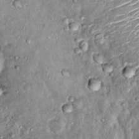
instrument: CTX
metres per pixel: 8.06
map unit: Hto
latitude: 14.7625
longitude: -35.3859
